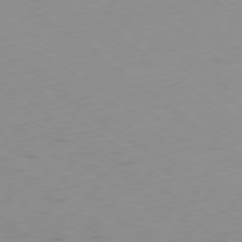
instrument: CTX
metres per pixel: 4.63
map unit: Ap
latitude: -79.0108
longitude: -63.2726
